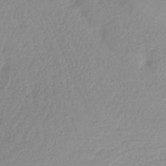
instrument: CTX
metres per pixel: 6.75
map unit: HNhu
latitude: -29.2376
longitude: 67.5210
